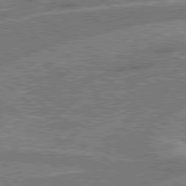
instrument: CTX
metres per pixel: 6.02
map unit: Hpe
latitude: 78.5168
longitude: -158.8569
